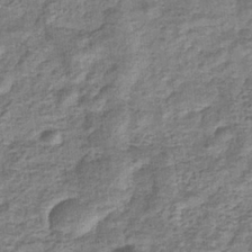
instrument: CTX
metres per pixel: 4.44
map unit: eHb
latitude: -34.3306
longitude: 76.1984
